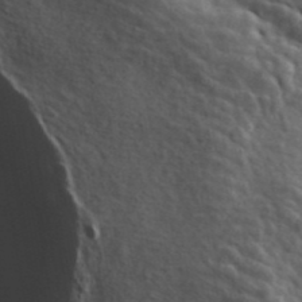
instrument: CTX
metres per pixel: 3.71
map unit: ANa
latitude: 42.5546
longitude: 13.9178
